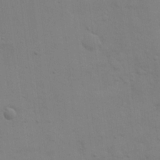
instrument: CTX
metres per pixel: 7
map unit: eHh
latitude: 17.7261
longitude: -66.7246
